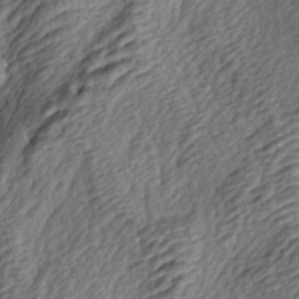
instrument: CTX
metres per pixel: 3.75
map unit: lAa
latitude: -4.8219
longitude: -122.8380
